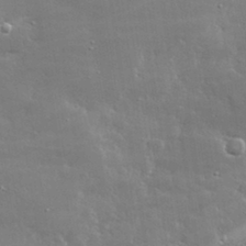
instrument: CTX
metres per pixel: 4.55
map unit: lHvf
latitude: 32.4412
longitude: -93.3859
